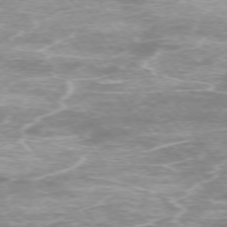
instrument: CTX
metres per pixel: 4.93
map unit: Ap
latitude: -76.0850
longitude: -69.6316
